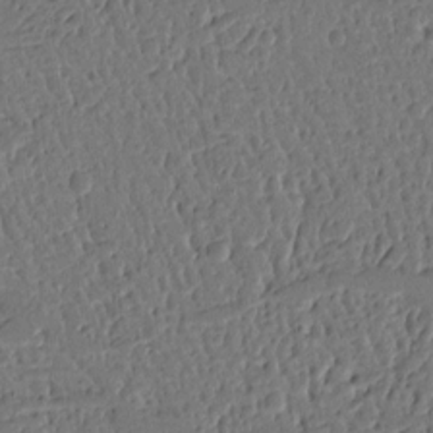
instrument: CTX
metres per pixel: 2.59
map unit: Ht
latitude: 9.5182
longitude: -77.9528
